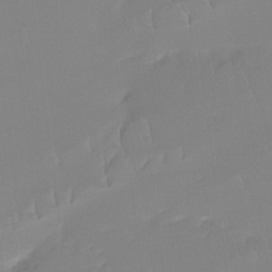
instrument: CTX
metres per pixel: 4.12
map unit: Ht
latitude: -14.4251
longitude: -51.3670
